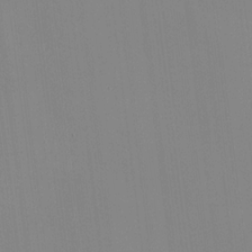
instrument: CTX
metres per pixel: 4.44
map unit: HNhu
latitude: 11.5749
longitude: 10.1039
